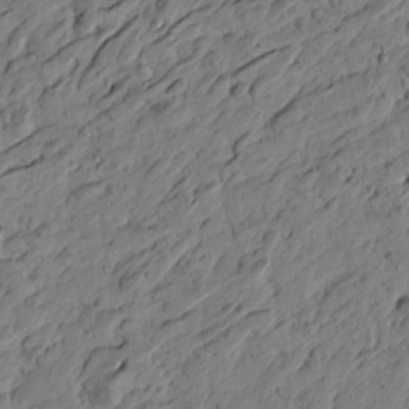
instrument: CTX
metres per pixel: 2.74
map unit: Htu
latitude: -3.9367
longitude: -179.7072
